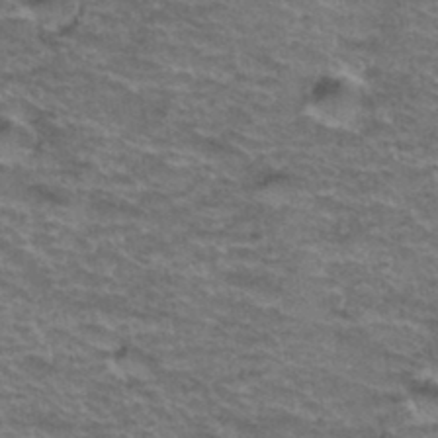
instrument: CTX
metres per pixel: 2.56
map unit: Hto
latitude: 37.9528
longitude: -43.7828
